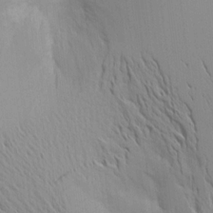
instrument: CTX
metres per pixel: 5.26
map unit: Aa
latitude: 16.2334
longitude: -147.4238
